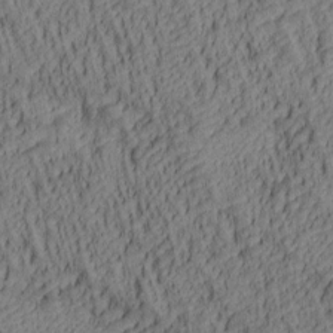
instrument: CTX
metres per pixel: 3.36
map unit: lAa
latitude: 5.4615
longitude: -115.1403
